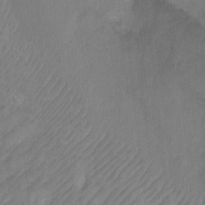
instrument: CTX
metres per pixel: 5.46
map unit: Ht
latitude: 0.8191
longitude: -34.6112
